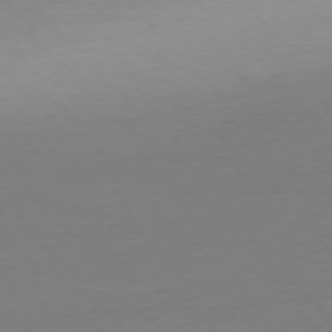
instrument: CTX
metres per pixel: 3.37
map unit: Ap
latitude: -76.4440
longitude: -92.9135
